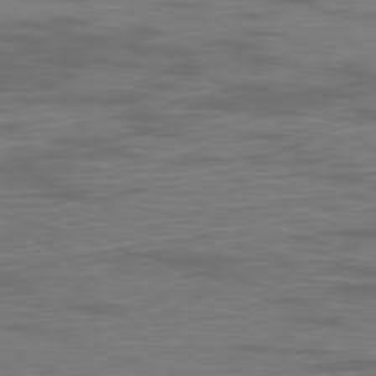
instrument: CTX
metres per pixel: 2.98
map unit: Ap
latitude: -79.3131
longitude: -103.7260
